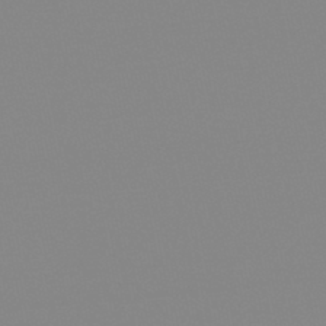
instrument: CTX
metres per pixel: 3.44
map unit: lHb
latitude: -44.5196
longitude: 55.4455
